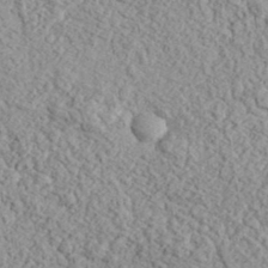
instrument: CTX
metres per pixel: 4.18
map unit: eHh
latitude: 37.4993
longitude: -81.2537
